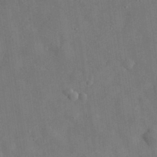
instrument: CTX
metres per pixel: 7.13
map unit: eHh
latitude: 30.7247
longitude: -77.3859
